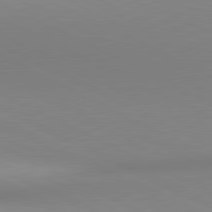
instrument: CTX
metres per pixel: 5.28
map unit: lApd
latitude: 80.8380
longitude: 143.9367
